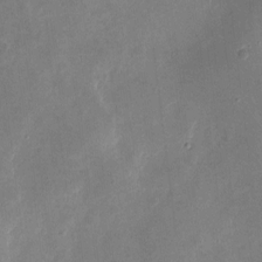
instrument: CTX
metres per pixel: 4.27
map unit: eHh
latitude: 4.8380
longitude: -71.4426
